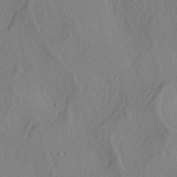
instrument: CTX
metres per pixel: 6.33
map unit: lAa
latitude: -4.2739
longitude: -123.5182
